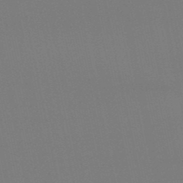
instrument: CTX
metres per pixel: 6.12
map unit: lHb
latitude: -49.8423
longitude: 70.5385
